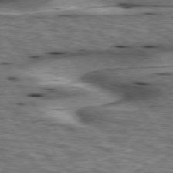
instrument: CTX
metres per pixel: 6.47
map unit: lApd
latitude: 76.5734
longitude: -60.2144
